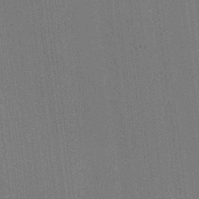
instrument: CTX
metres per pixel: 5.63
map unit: HNhu
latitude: 13.4238
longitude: 14.4629
